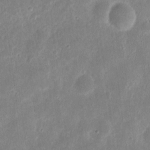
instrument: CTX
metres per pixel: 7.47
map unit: eHh
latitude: 9.2348
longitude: -72.4223
